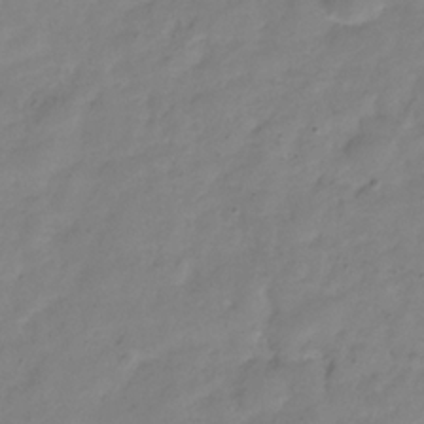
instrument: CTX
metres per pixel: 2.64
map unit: Hve
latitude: -32.4440
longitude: 91.7289
